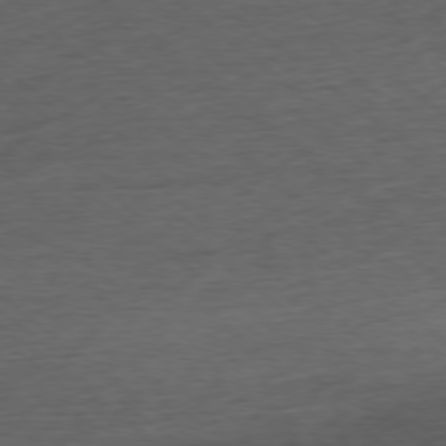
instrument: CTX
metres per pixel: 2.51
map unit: Ap
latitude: -78.1416
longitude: -92.2333
